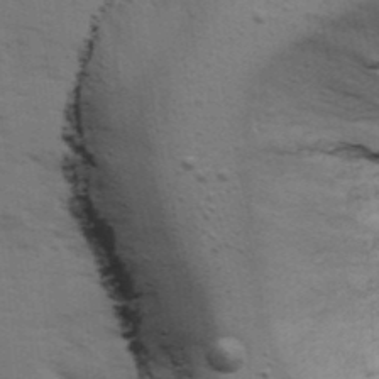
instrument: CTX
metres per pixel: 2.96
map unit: Ave
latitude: 13.6883
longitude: -102.5734
